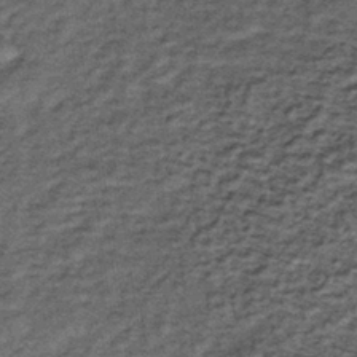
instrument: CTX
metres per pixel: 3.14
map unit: lHb
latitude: -38.7652
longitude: 66.1039
